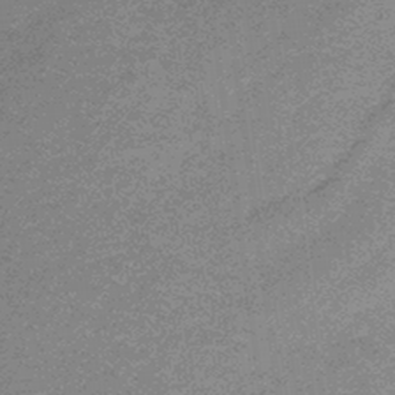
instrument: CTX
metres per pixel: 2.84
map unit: lHb
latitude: -44.8408
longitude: 66.4629
